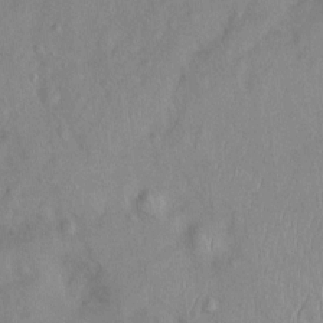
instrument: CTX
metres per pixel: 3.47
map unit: Nhu
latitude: 0.9513
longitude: -17.9717
